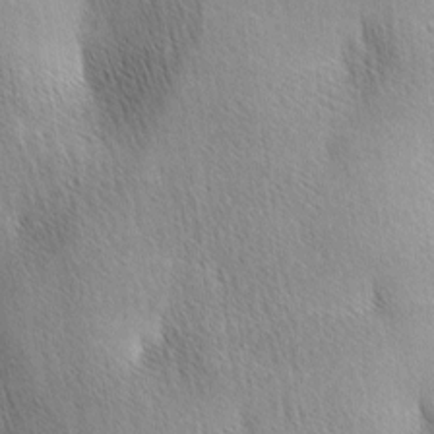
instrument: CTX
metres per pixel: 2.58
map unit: lAa
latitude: -4.4629
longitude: -120.9325
